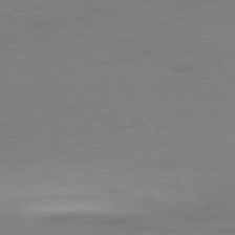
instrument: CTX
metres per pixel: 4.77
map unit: Ap
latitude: -77.1053
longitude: -73.4616
